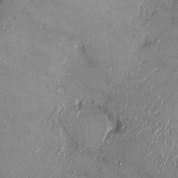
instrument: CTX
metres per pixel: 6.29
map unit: Ht
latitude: -1.6155
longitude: -13.7639
